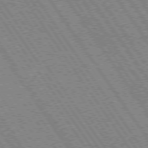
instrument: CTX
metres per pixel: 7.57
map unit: Hpe
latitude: 73.9339
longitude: -141.6693
